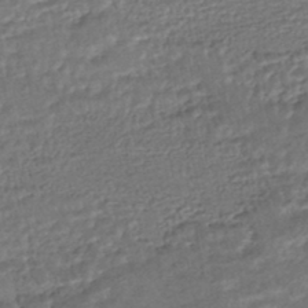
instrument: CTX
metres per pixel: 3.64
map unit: HNhu
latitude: -46.0661
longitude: 102.3873
